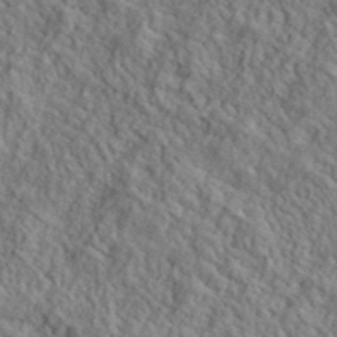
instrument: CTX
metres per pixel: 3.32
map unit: lHvf
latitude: 39.8394
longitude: -89.5938
